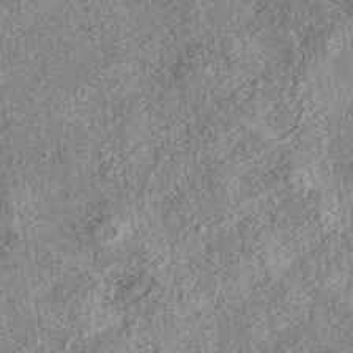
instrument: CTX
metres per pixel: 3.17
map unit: eAb
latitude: 37.7260
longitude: 108.4818
